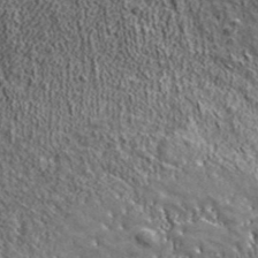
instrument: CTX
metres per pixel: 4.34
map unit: ANa
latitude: 42.7813
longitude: -87.3481
